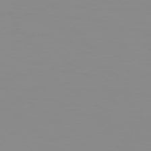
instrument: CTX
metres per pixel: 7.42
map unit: Hpe
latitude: 74.3278
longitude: -128.2711
